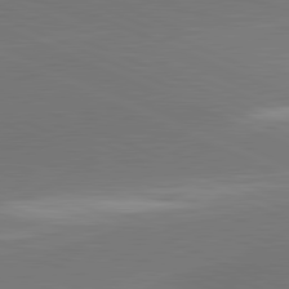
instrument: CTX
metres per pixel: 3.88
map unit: lApd
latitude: 81.8016
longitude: -155.4804
